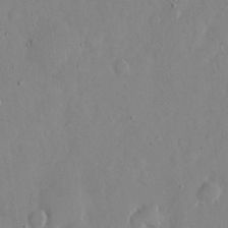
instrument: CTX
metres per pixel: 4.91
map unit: eHh
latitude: 12.1389
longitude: -69.3671
